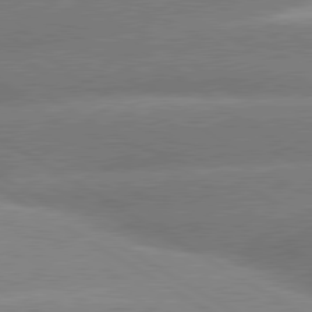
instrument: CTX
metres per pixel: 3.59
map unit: lApd
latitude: 80.2711
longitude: -154.7435
